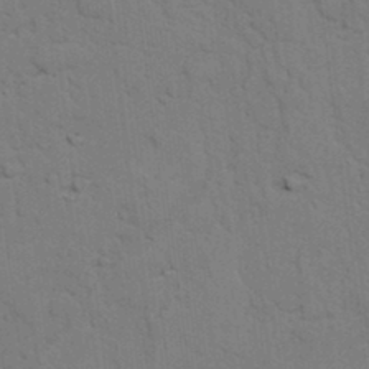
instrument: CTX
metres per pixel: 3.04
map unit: lAvf
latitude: 25.7449
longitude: -111.8961
